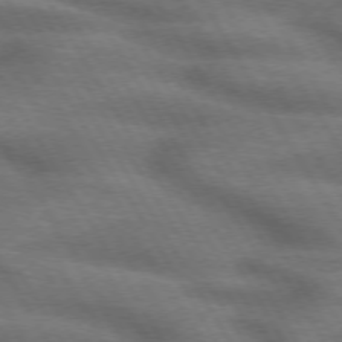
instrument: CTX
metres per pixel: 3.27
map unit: lApd
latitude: 73.2348
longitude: -57.9150
